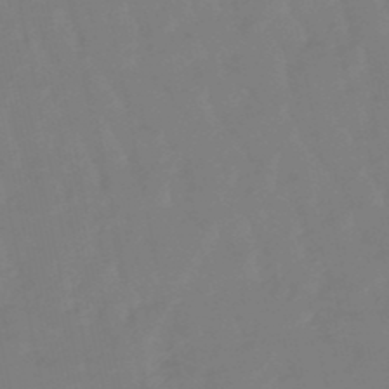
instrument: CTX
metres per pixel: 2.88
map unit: lHb
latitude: -49.0109
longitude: 78.7463
